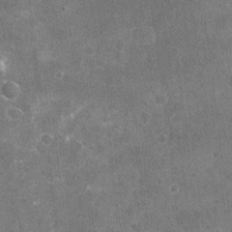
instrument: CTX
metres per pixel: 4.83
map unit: Nhu
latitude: -16.9920
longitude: -56.4412
